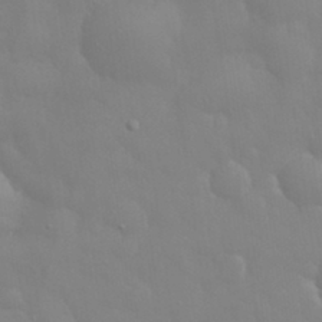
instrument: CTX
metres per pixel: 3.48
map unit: eHh
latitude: 33.0836
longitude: -60.3656
